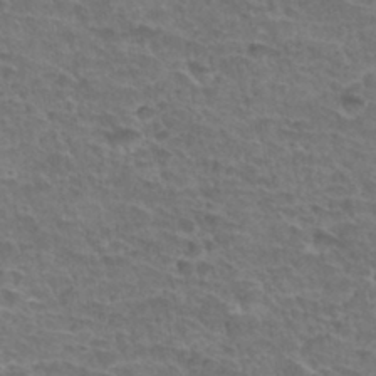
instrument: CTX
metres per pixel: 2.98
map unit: Hto
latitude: 34.2522
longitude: -44.4979
